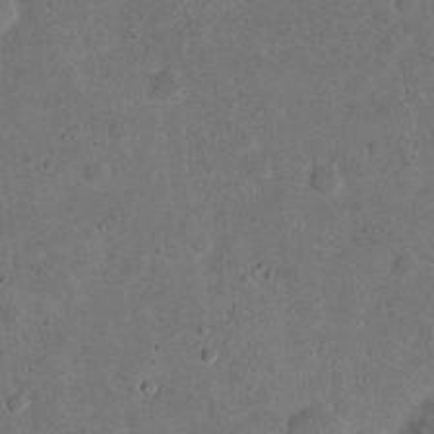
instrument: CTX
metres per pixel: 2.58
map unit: eHh
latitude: 19.8394
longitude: -62.5546
